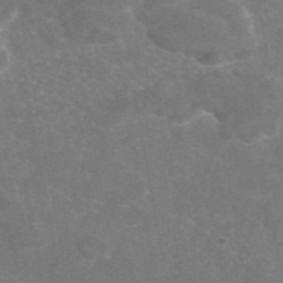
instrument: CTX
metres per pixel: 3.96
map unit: eAb
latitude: 47.0459
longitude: 115.6155
